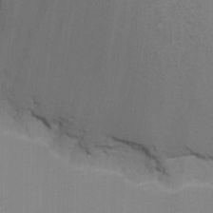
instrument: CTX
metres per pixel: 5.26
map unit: Nhu
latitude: -8.7841
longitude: -84.8191
